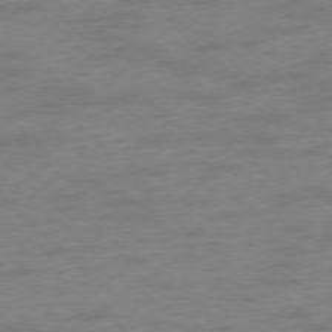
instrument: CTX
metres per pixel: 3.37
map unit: Ap
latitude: -78.1039
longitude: -63.8962
